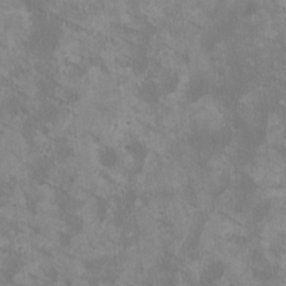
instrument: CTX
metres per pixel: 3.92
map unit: HNhu
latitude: 1.0269
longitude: -1.3481
